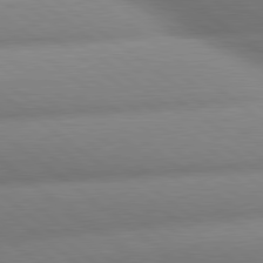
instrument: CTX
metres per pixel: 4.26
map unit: lApd
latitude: 80.4034
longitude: -160.7624
